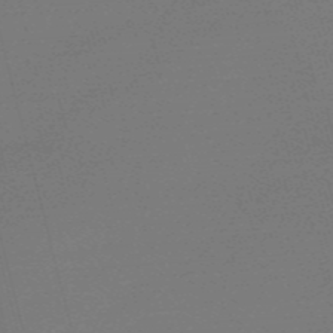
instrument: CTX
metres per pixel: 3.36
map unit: Nve
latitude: -57.1242
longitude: 63.3509
